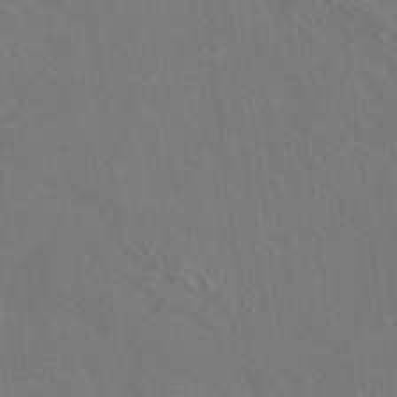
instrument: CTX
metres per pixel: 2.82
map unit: ANa
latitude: -36.4062
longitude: 95.3131
